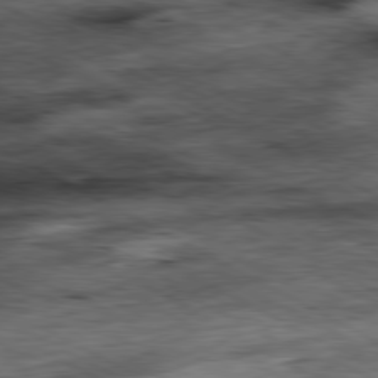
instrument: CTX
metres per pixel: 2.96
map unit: Ap
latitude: -80.7841
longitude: -89.3104
